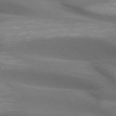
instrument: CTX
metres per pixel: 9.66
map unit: lApd
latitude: 72.9136
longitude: -51.4048
